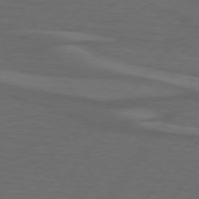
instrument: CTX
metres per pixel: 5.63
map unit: lApd
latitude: 74.6113
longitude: -79.0648
